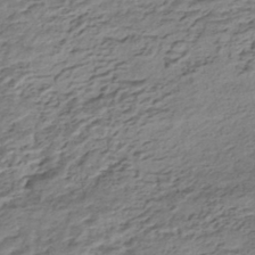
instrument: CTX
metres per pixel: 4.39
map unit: HNhu
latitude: -43.3320
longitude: 105.5588
